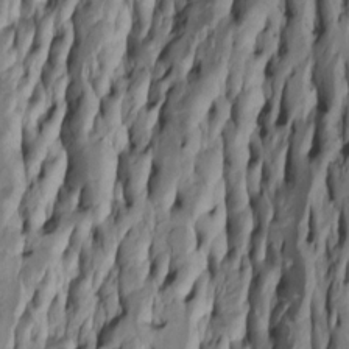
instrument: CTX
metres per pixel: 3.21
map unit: Htu
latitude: -5.5399
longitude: 151.8611
